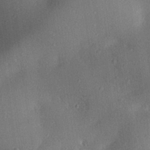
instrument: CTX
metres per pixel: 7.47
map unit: Aa
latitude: 28.8002
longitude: -145.4804
